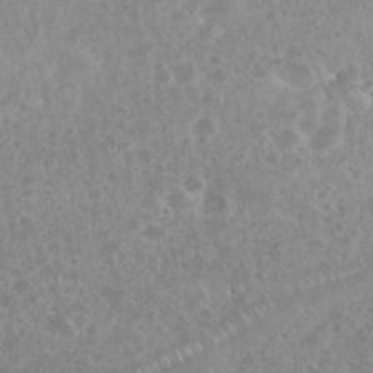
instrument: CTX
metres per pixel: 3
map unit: eHh
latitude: 35.5182
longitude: -62.0255
